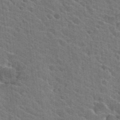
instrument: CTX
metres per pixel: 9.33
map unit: Hto
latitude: 25.6693
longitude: -36.8947
